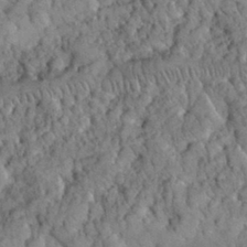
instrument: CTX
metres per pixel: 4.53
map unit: eHh
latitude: 32.4790
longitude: -65.6127
